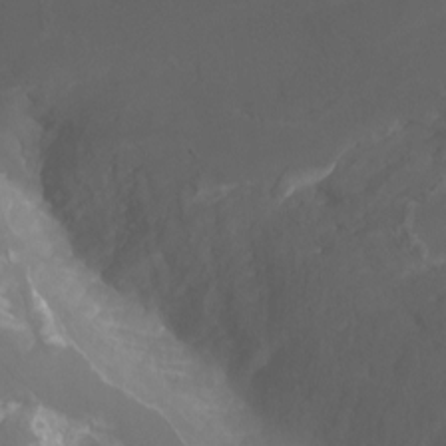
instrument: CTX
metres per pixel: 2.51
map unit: Htu
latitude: -9.8044
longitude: -75.5749
